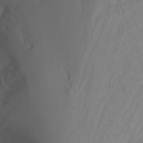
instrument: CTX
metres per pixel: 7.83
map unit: Nhu
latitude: -6.9730
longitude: -65.8394
